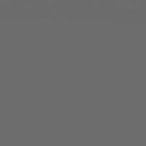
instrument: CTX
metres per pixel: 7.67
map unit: Hpe
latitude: 73.8962
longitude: -127.6316
